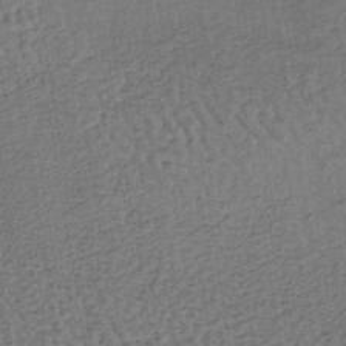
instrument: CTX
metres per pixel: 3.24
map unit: lHb
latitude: -38.9164
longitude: 62.5573
